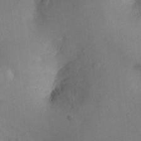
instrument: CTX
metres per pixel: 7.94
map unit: Nhu
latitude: -10.5196
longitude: -36.4412
